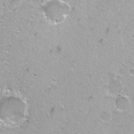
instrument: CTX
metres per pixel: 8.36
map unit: Nhu
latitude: -7.3509
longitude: -46.2901
